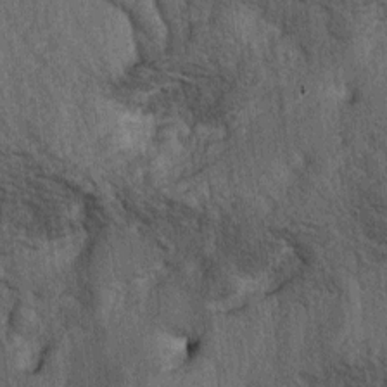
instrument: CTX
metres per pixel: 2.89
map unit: lAa
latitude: -5.2754
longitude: -126.0444
